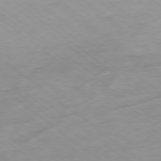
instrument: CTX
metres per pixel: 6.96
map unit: Hpe
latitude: -78.9730
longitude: -23.0080
